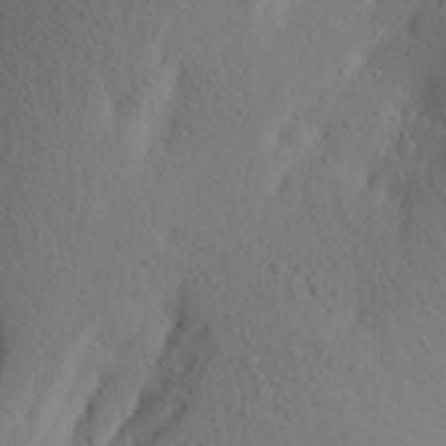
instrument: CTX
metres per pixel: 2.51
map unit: Aa
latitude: 28.5734
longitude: -146.2523
